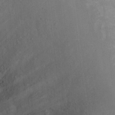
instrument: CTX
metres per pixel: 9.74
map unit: Ht
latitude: 0.8191
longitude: -36.9703
